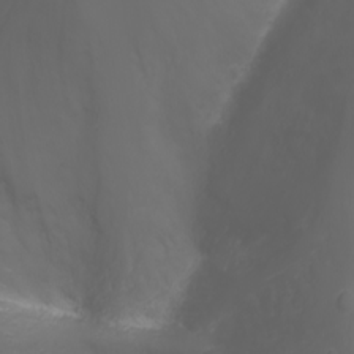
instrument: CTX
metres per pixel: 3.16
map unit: Nhu
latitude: -1.7100
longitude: -75.2915
